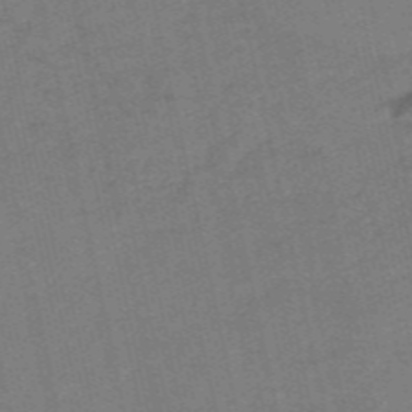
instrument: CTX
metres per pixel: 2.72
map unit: HNb
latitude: -55.9745
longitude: -45.8961
